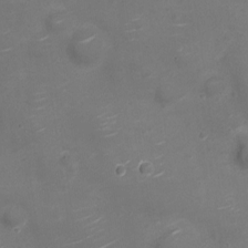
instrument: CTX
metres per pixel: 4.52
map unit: Nve
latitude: -20.4440
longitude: 104.5196
